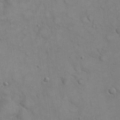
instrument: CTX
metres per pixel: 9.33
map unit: eHh
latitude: 21.2348
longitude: -59.7261
